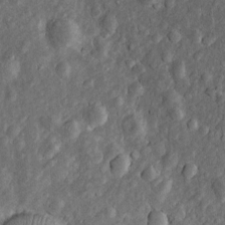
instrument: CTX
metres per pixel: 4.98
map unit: Htu
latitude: -5.9367
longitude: 157.3698
